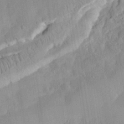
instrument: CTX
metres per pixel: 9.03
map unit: eHh
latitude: 29.6883
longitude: -74.7246
